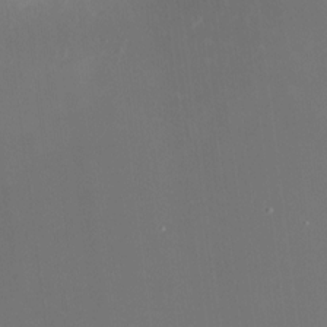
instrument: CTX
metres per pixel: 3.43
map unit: HNhu
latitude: 6.9892
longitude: 8.8597
